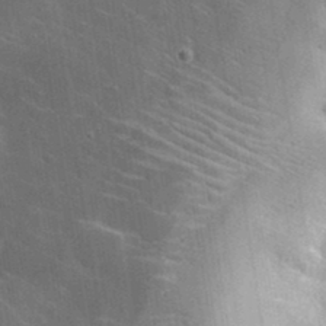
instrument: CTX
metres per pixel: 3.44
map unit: lHvf
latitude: 35.9528
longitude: -92.1200
